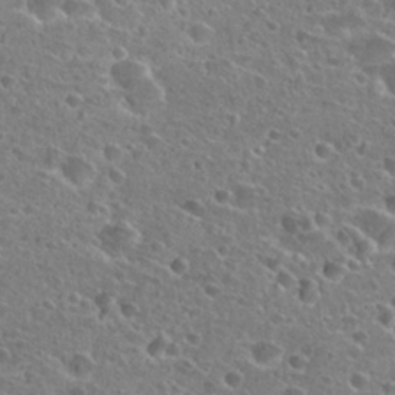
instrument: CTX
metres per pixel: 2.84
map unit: Hto
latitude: 25.4237
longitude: -45.9528
